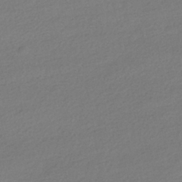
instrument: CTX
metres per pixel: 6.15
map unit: HNhu
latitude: -41.3132
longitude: 97.1242
